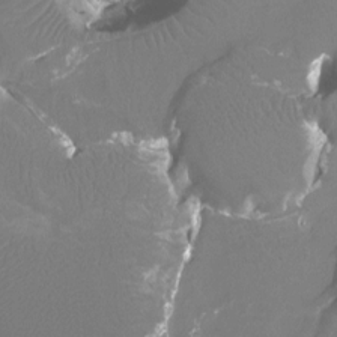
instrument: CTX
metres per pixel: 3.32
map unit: Ht
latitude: -4.4251
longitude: -26.4412
